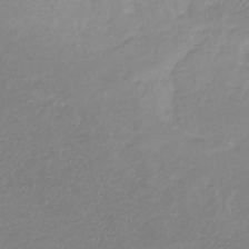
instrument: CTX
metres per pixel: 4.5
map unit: eHb
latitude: -31.5966
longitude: 68.1416
